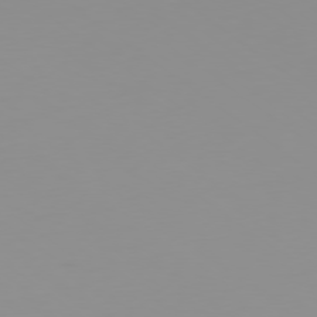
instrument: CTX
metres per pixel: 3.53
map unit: Ap
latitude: -79.1053
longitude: -95.4993
